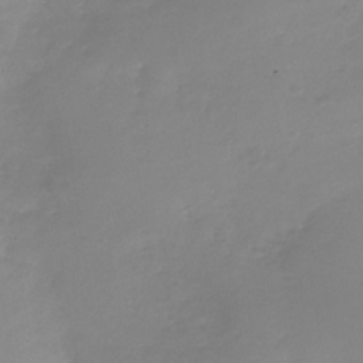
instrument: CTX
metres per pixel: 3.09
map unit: Nhe
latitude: -33.1054
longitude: -87.9150
